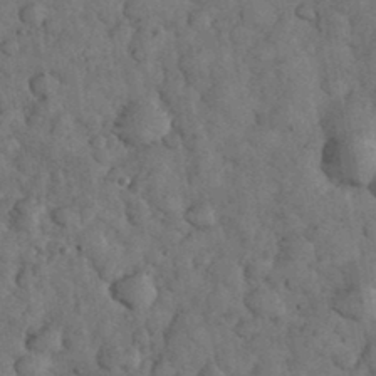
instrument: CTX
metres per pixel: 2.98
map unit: eHh
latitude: 34.2522
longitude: -68.2334
